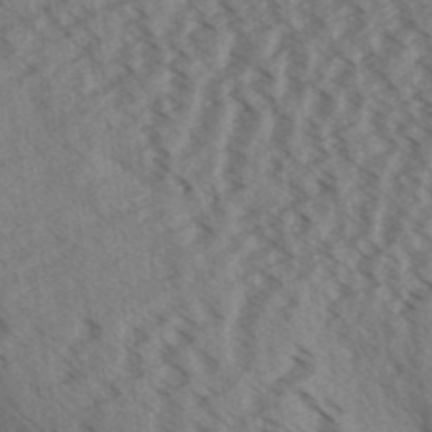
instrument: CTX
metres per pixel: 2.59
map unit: Aa
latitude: 32.6490
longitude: -139.0080
